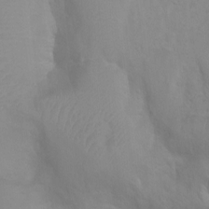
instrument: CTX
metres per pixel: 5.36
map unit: Htu
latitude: 2.9136
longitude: -22.3467
